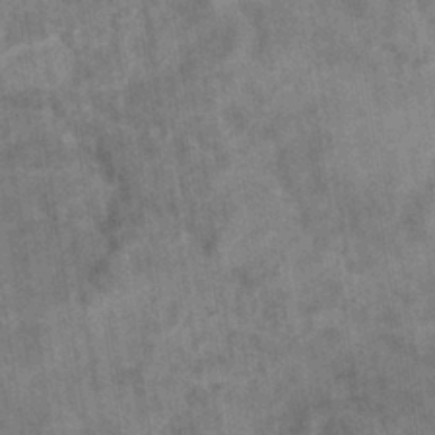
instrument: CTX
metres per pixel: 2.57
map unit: eHb
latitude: -35.3321
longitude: 76.5574
